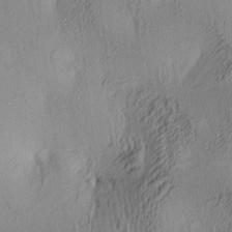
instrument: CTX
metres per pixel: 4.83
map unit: lAa
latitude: 4.8191
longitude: -115.7071
